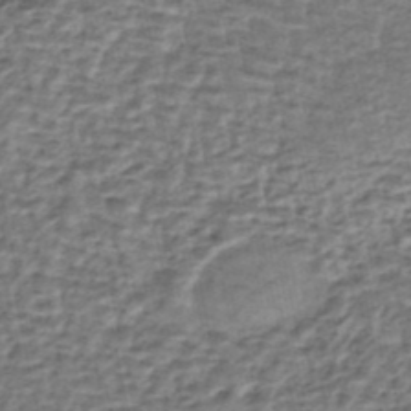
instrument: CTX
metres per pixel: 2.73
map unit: eHh
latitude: -43.1053
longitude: 119.7667
